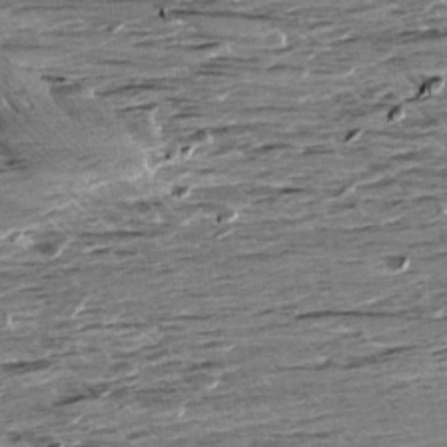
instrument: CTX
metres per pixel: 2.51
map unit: Aa
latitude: 9.6694
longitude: -139.5182
